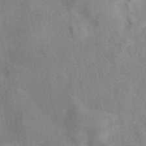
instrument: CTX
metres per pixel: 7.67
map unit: eAb
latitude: 41.2725
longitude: 107.9367
